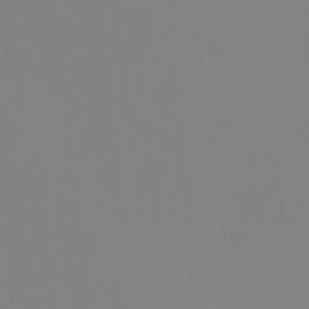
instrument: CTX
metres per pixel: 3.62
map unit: Nhu
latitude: -8.8408
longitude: -84.4790
